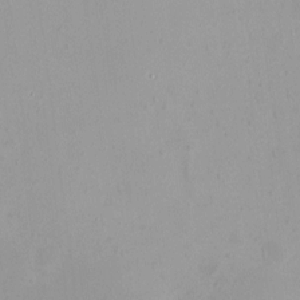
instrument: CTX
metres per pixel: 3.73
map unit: HNhu
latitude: 5.7261
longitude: 8.0661
